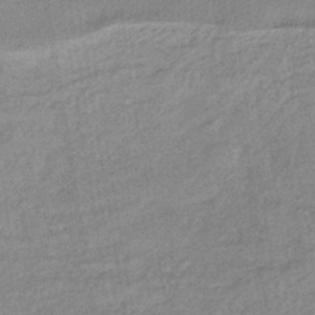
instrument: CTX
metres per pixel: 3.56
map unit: lHb
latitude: -40.5196
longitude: 71.3510
